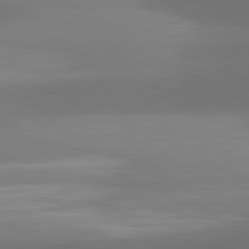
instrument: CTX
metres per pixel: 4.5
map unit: lApd
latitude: 81.3671
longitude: 131.0108
